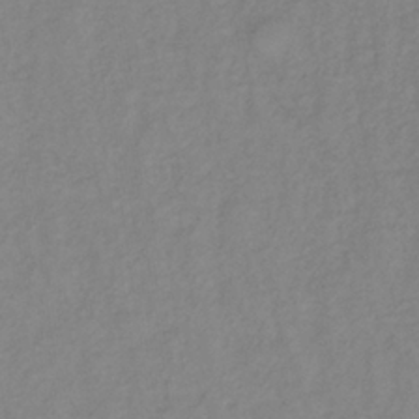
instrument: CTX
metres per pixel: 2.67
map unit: lHb
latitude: -35.1242
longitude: 71.6722
